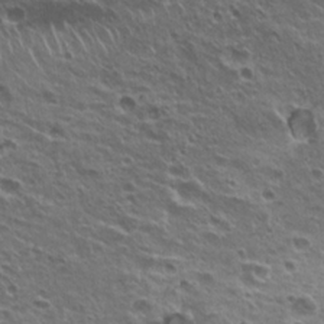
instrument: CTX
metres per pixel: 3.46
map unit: Nhu
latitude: 20.4790
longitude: -31.5183
